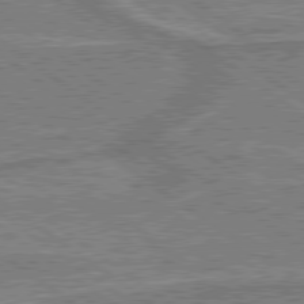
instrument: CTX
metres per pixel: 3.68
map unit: lApd
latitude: 79.2915
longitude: 175.6154
